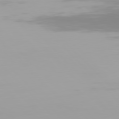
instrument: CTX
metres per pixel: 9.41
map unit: Hpe
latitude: 77.2537
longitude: -136.0255
